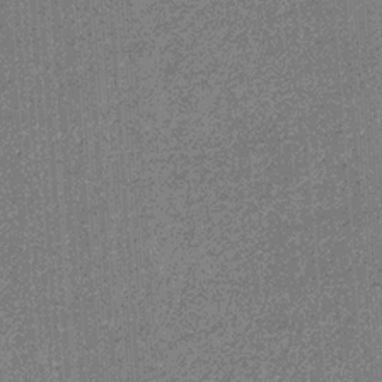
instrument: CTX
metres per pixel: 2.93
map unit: eHb
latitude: -31.3320
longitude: 69.6721
